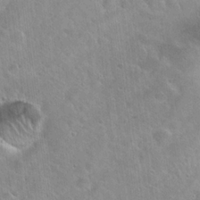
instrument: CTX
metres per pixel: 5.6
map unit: Hto
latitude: 21.5182
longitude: -53.7828
